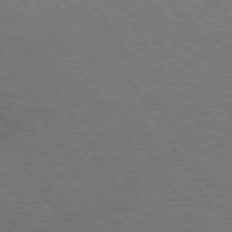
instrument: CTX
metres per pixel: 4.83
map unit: Hpe
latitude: 74.1578
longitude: -142.1011
